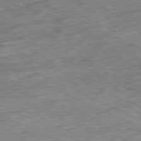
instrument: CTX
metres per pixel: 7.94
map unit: Ap
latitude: -80.9542
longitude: -91.2537
